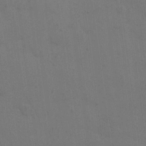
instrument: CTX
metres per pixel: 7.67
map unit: eHh
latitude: 21.7828
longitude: -62.7624
